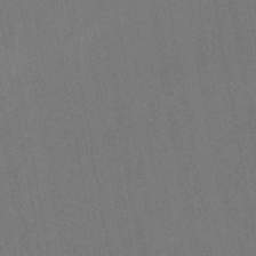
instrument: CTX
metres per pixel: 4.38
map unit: lHb
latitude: -49.5588
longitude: 73.3887
